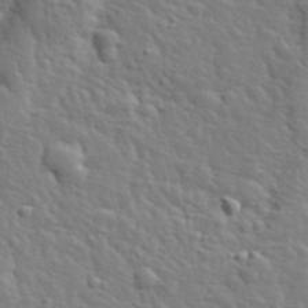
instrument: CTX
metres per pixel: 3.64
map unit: lHvf
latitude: 34.3467
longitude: -82.1577
